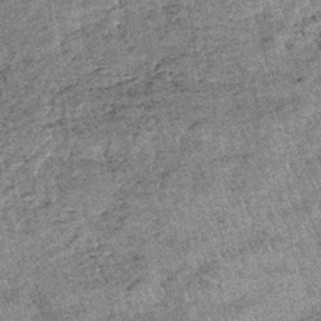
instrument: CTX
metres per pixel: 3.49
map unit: lHb
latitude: -36.5762
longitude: 66.3496
